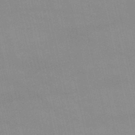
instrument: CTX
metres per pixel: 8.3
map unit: lHb
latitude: -48.3118
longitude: 70.3684
